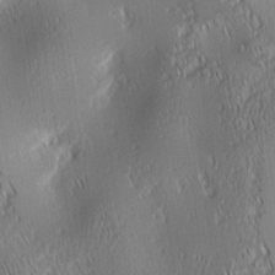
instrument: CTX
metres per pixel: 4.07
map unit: lAa
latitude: 0.8380
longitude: -116.5924
